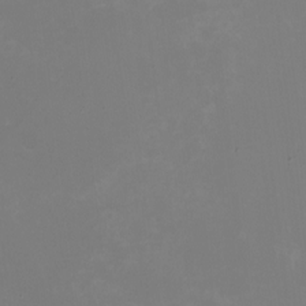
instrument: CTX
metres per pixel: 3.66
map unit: HNhu
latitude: -1.5777
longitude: -5.2726
